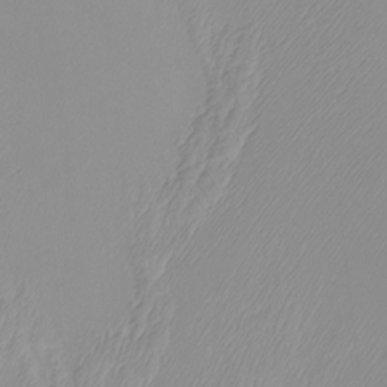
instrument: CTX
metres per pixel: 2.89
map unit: Htu
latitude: -7.1431
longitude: -67.2725
